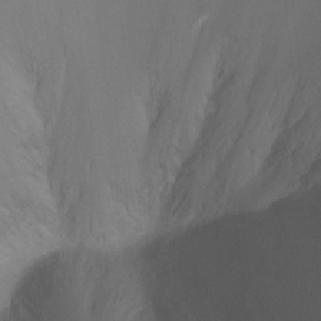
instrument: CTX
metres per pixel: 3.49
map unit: Ht
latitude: -6.6707
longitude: -34.5545
